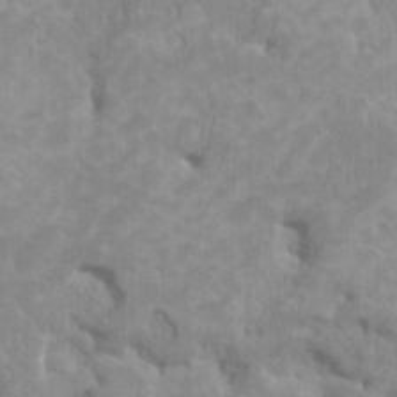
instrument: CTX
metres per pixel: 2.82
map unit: HNhu
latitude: 3.8205
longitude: -2.3467
